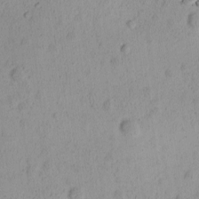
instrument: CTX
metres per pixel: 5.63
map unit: Ave
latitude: -9.1431
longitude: -121.7261
